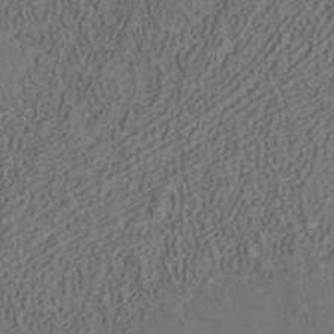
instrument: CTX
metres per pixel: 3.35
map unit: ANa
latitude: 42.2712
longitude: 30.2172
